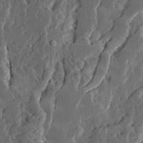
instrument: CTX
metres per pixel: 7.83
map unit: Ave
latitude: 14.6302
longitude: -137.2915
